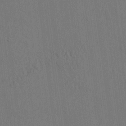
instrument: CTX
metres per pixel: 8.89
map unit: HNhu
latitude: 7.1592
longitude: 15.7478
